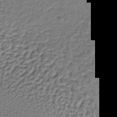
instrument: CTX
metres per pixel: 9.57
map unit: lHb
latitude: -37.0108
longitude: 59.4643
